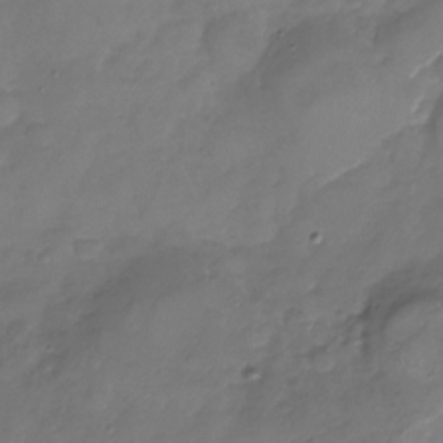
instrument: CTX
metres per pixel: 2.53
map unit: Nhu
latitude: -23.8234
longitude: -57.0836
